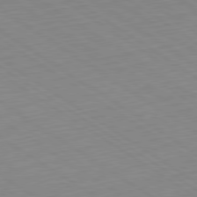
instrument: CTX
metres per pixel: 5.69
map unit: Hpe
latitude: -80.6141
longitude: 23.8989
